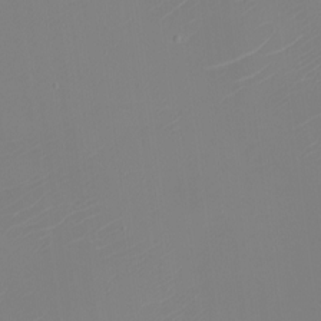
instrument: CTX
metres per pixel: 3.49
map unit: eHh
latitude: -5.8800
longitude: -87.8016
